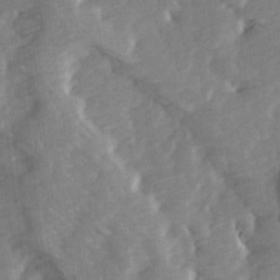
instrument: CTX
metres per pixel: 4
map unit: Ave
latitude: 13.9150
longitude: -103.3670
